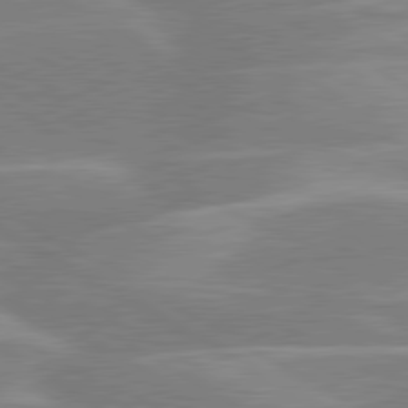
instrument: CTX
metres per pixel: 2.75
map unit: lApd
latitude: 80.2900
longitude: -123.7072
